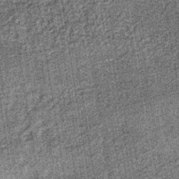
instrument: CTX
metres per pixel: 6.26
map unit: lHb
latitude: -37.9178
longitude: 64.7274
